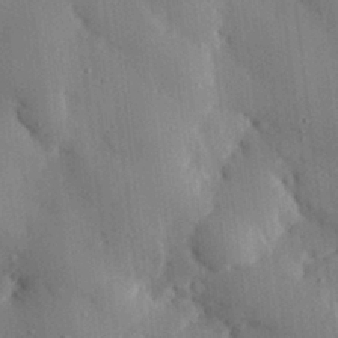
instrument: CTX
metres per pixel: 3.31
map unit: eHh
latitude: 29.5182
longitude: -80.5735
